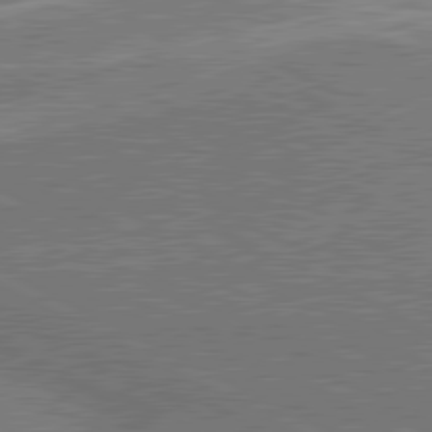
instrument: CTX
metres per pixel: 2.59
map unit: lApd
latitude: 80.7435
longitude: 141.2754
